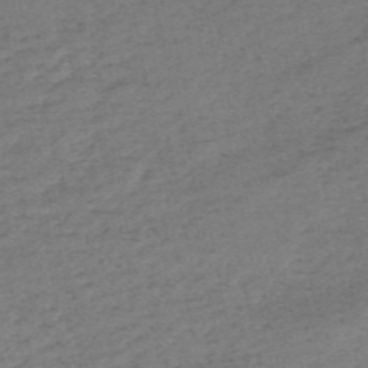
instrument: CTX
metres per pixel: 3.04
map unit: HNb
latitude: -55.8800
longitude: -44.1955
